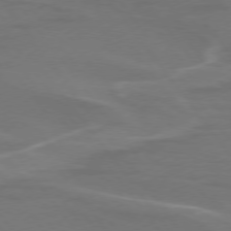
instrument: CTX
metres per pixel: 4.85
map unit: lApd
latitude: 75.0836
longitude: -62.5924
